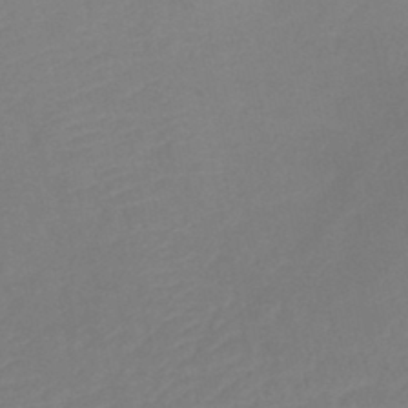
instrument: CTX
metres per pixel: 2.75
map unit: lHb
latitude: -37.1620
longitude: 72.8597
